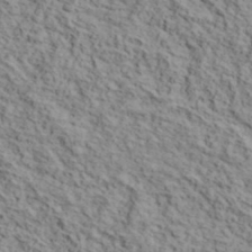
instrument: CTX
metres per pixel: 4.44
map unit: lHvf
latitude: 39.4048
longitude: -87.7449
